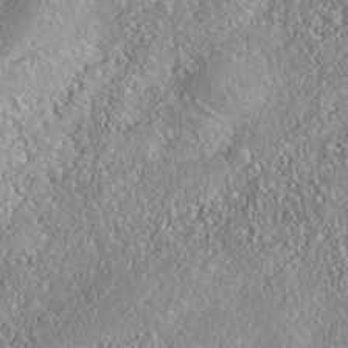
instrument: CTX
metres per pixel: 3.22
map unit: Nhe
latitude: -38.1228
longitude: 138.2362
